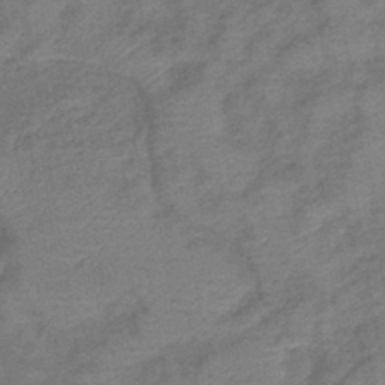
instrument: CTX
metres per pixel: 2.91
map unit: lHb
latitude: -42.2550
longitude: 80.6141
